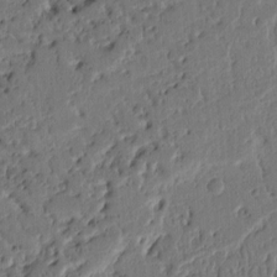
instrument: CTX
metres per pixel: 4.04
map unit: Ht
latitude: 10.5357
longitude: -78.0633
